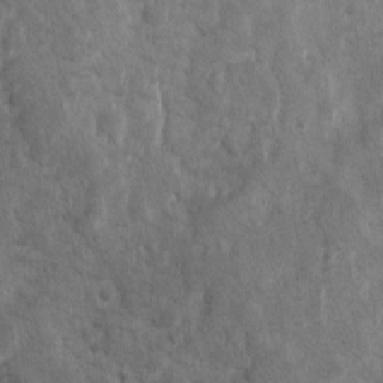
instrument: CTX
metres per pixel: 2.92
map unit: Ave
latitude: 10.7057
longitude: -104.3468
